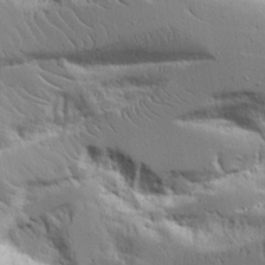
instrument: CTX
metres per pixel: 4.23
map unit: lAvf
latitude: 16.3278
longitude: -125.8016
